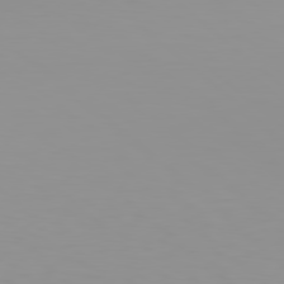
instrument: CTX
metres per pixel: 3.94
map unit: Hpe
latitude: 78.2901
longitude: -137.9717
